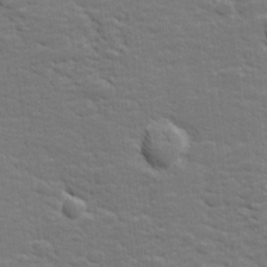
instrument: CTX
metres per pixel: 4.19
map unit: lHvf
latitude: 25.8583
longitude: 142.1794
